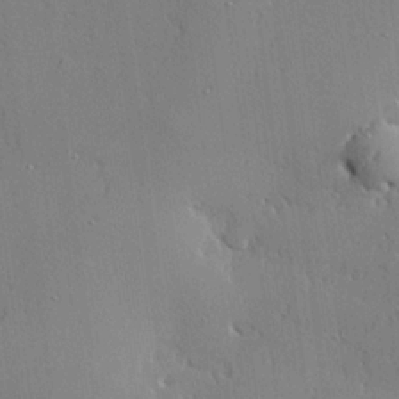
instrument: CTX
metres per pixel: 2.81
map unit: lHvf
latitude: 20.8947
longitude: 143.3320
